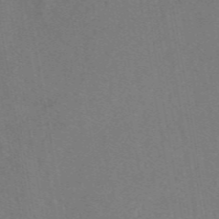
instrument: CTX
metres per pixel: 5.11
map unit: eAb
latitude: 47.1781
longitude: 110.9352
